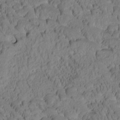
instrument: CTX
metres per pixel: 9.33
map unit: Htu
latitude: -2.6140
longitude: 172.1228
